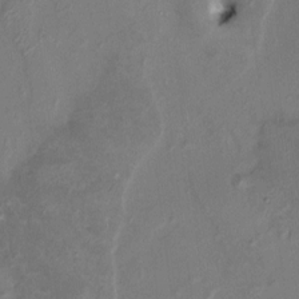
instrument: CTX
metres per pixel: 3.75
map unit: HNhu
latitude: 6.9514
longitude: -0.1766
